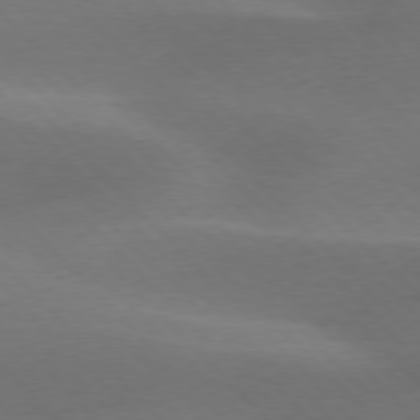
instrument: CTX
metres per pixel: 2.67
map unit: lApd
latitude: 76.7057
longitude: -59.8205
